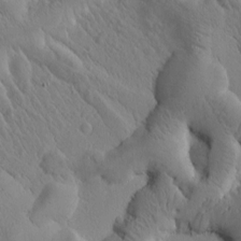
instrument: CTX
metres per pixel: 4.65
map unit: Htu
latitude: 1.0836
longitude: 175.2375
